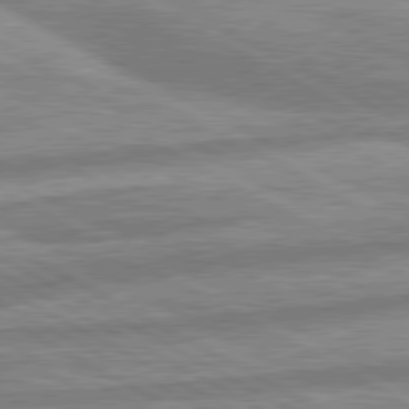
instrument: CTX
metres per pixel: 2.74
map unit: lApd
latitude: 80.3467
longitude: -166.9702
